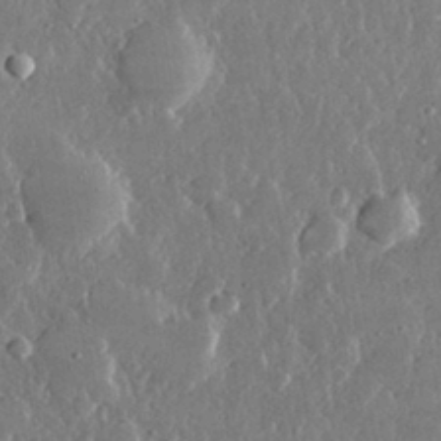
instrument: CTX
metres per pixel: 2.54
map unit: lHvf
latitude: 31.6505
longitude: -91.2348
